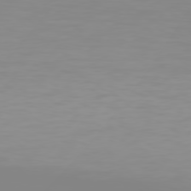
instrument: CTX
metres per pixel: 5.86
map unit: Hpe
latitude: 78.0255
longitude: -141.9528
